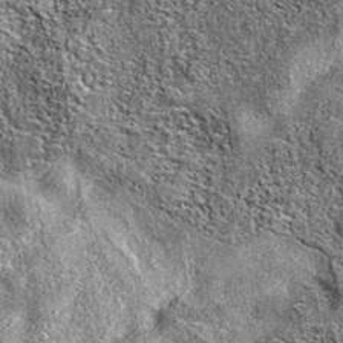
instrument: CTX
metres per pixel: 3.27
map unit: eAb
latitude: 37.1970
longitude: 106.0661
